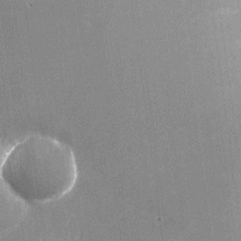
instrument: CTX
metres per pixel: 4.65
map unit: Nhu
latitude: -24.5385
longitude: -71.9906
